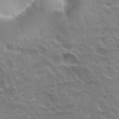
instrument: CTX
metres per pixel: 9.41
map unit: Hto
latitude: 31.0648
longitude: -41.6504
